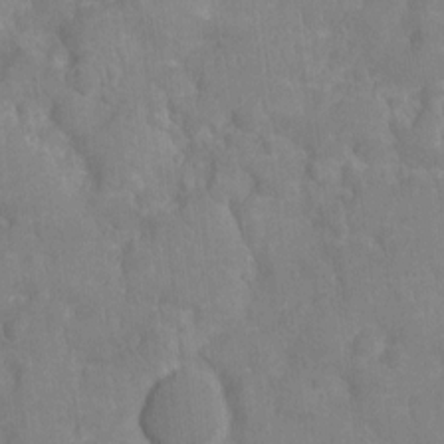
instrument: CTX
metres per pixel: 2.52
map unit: Ht
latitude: -9.3698
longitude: -22.1200
